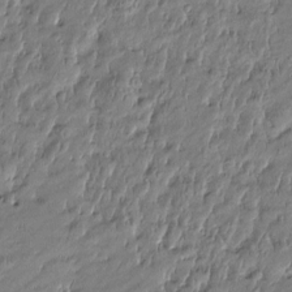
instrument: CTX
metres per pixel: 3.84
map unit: Htu
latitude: -5.1998
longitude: 176.8975
